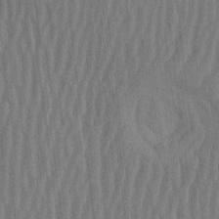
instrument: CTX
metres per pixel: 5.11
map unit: HNhu
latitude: -2.6518
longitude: 14.2362
